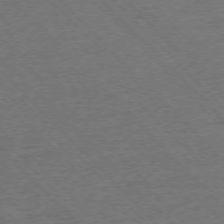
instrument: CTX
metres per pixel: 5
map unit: Ap
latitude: -76.4251
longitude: -87.1025
